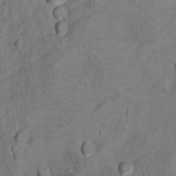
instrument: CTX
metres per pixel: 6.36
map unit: Ht
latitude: 10.0444
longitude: -33.0836
